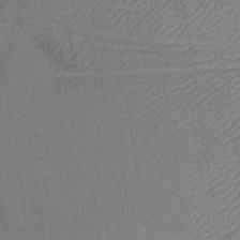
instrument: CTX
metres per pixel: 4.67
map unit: lHb
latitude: -35.7855
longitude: 70.9542
